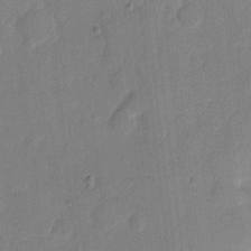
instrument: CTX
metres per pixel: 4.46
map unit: eHh
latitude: 7.5938
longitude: -66.8758
